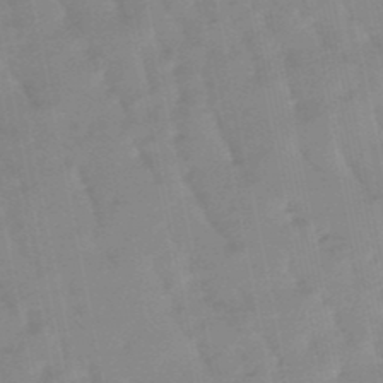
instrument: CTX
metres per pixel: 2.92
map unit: lHb
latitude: -48.7275
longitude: 79.4454
